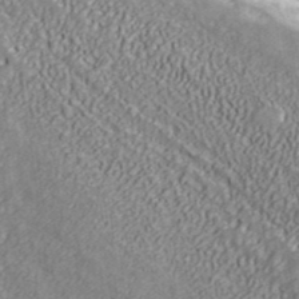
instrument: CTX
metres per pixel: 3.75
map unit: ANa
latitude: 40.6868
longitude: 20.4062
